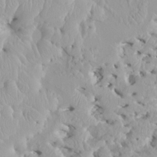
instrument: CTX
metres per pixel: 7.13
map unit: HNhu
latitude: 2.6112
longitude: 7.3320
